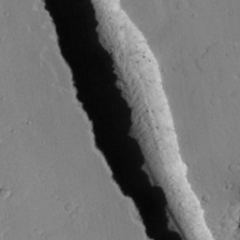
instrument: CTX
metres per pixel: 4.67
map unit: lAvf
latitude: 24.8002
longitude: -110.1389
